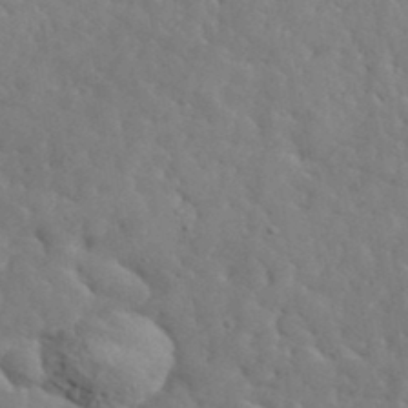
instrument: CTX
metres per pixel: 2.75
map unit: lHvf
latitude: 36.7435
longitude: -87.3859
